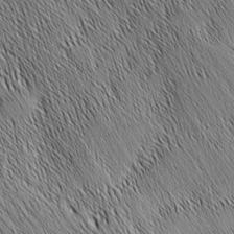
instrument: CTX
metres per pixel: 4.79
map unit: Nhu
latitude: -4.8219
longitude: -150.1766
